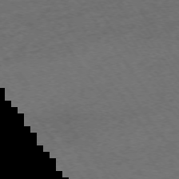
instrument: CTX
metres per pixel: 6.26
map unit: Ap
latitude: -74.5007
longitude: -68.0255
